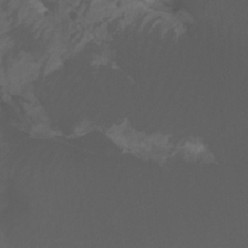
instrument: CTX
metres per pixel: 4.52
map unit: Htu
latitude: -6.8030
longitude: -68.6679
